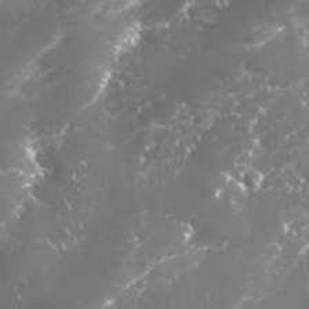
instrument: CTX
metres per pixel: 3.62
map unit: Nhu
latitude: 26.7435
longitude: -60.8380
